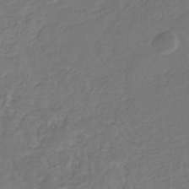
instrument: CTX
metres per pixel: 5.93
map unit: eHb
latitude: -30.1039
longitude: 65.5777
